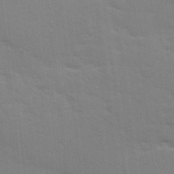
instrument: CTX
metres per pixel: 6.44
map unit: Ave
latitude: 11.4804
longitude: -102.2333
